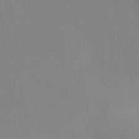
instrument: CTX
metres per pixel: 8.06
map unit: Nhu
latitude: 23.8772
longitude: -63.1215
